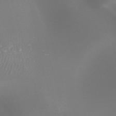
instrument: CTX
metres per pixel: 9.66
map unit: HNhu
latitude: -47.3131
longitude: 30.5196
